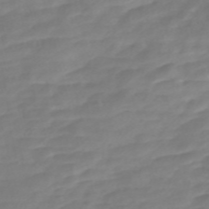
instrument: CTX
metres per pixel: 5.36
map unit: Nve
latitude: -57.5210
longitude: 57.2376
